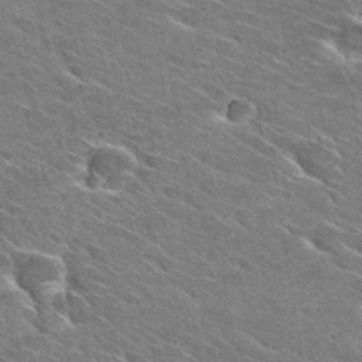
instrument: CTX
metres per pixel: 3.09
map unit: Hto
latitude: 29.4615
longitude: -43.4427
